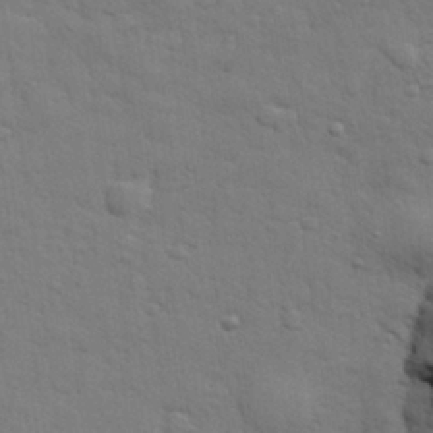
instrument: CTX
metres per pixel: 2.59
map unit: eHh
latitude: 28.3656
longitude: -75.4049
